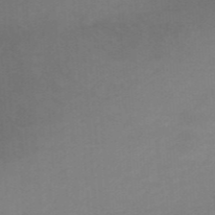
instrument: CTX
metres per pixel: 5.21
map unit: eHb
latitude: -47.7477
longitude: 89.3698
